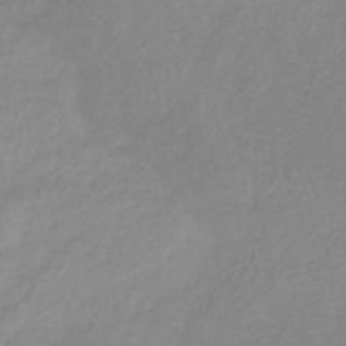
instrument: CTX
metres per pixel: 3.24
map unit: HNb
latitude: -31.2943
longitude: 63.6533
